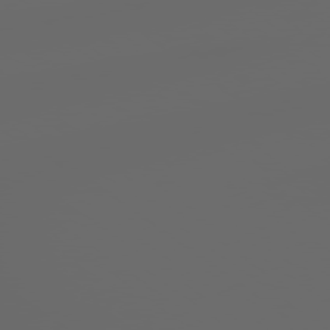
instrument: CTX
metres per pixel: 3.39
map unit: Hpe
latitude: 77.9528
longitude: -179.1215
